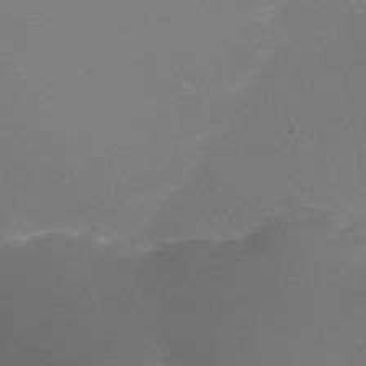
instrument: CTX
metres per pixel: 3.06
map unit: Nhu
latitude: 23.5560
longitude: -64.9325
